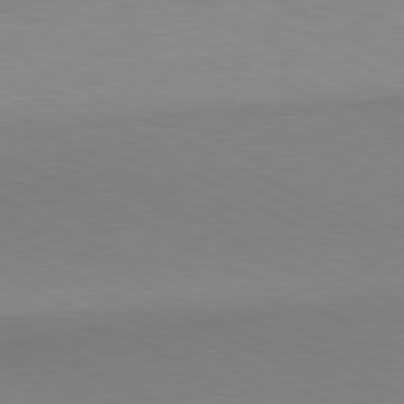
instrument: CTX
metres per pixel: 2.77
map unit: lApd
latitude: 80.7435
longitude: 148.9731
